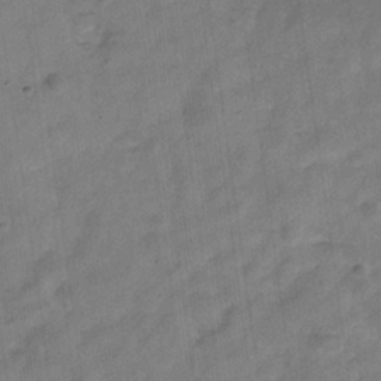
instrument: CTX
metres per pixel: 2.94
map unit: Hve
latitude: -31.9745
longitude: 92.8030
